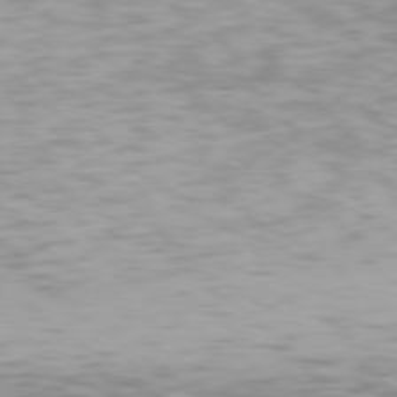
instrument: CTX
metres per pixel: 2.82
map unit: Hpe
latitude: 77.1970
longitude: -162.2145
